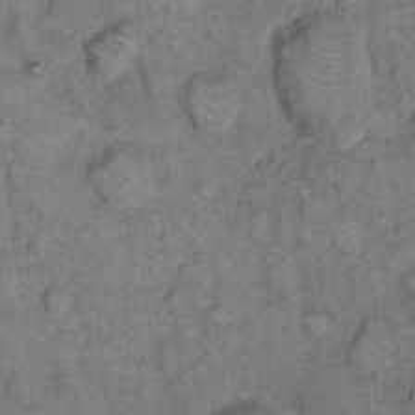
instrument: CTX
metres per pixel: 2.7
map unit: eHh
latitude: 8.7435
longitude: -63.3482
